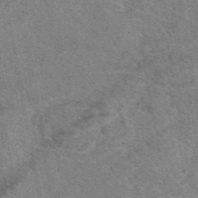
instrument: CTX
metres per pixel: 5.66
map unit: eAb
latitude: 49.6316
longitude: 110.4818
